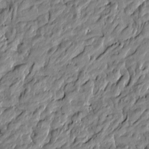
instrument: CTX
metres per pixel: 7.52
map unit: Htu
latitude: -5.4265
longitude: 178.1228
